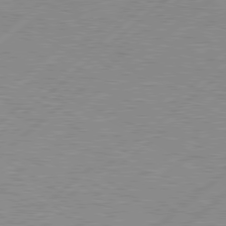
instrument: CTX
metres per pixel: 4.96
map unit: Hpe
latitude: 78.8569
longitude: -121.6694
